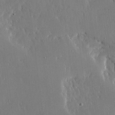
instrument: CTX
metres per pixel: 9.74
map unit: Ave
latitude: 16.2900
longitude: -139.2537
